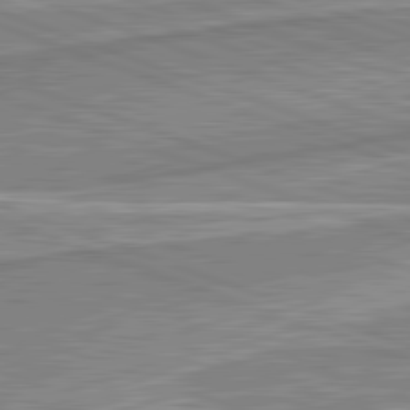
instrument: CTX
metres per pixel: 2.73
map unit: lApd
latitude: 82.2711
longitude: 139.6344
